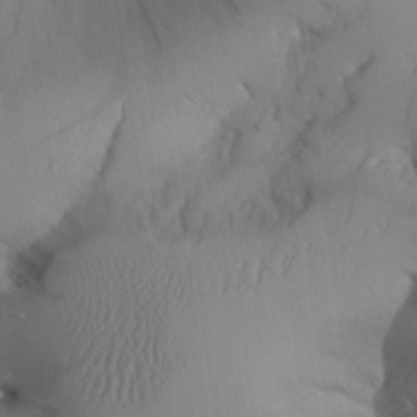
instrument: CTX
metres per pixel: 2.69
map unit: Aa
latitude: 24.6868
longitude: -128.1578
